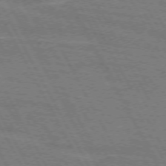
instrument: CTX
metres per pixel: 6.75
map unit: lApd
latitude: 71.6127
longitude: -55.0836
